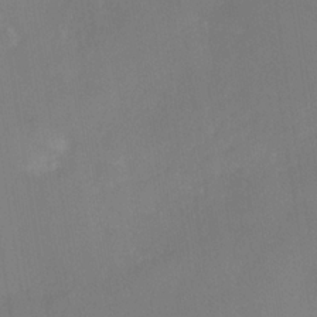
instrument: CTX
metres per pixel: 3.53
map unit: Nhe
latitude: -37.0486
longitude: -112.9514
